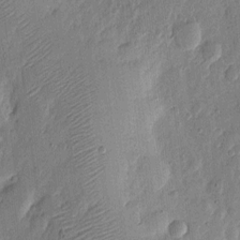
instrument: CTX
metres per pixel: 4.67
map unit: eHh
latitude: 6.2334
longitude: -71.2348
